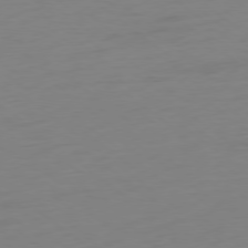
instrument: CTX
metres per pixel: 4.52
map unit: Ap
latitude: -78.7463
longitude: -66.4412
